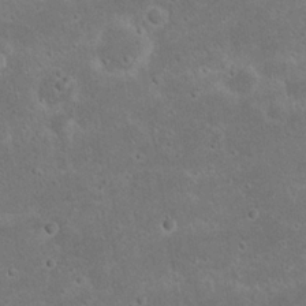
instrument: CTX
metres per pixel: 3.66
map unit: Nhu
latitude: 23.0080
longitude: -71.7827
